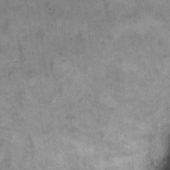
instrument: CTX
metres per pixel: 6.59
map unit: eHh
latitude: 9.3671
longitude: -63.7072
